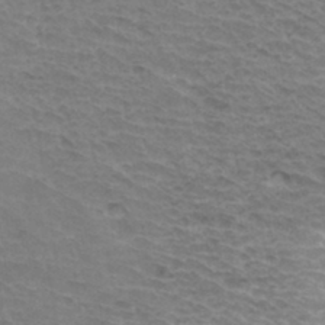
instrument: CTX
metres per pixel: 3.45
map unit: Hto
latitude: 33.8772
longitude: -45.7260
